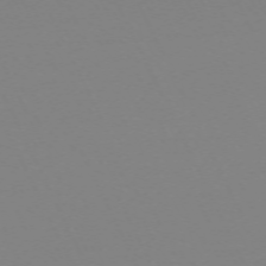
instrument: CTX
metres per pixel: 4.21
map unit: Hpe
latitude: -70.4062
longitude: 16.5574
